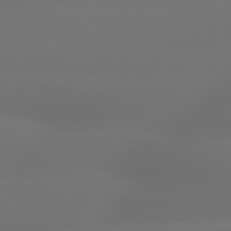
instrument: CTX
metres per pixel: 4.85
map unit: lApd
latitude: 79.6127
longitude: -138.2711
